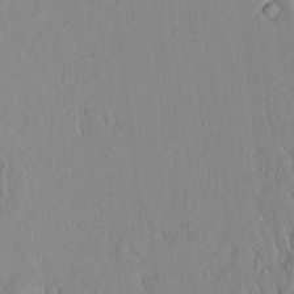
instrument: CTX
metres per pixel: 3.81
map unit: Aa
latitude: 19.3481
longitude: -147.4049
